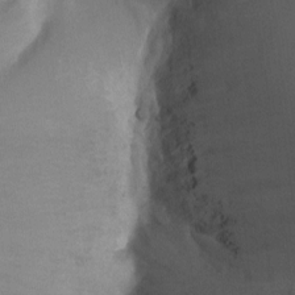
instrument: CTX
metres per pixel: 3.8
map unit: Ht
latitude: 2.4790
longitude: -27.6316
